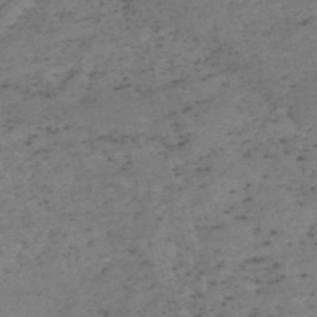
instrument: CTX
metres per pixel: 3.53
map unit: HNb
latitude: -55.1998
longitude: -42.2901
